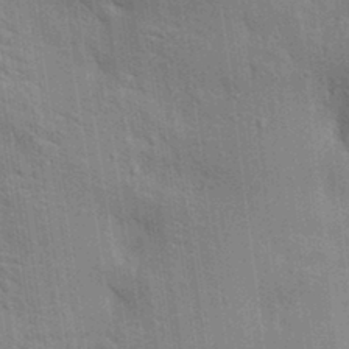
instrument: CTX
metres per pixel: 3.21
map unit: lAa
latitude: 20.0444
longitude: -139.3293
